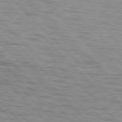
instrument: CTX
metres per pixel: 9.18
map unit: lApd
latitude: 76.8569
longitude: -77.8583
